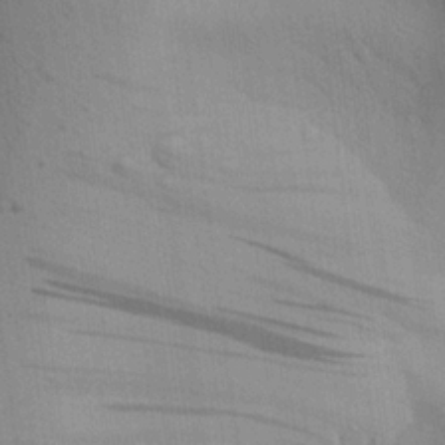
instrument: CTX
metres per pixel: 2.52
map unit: Aa
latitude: 20.8947
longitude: -144.2900
